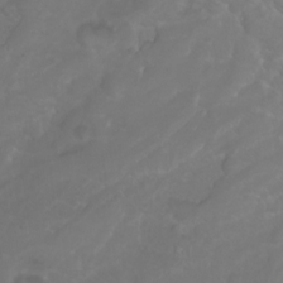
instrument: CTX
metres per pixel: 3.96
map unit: eHh
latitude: 0.8569
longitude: -55.6694
